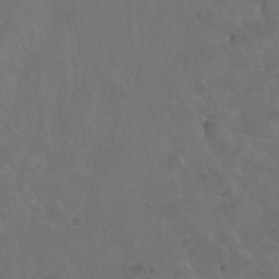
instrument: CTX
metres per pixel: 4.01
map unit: Nhu
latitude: 30.1578
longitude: -51.2159
